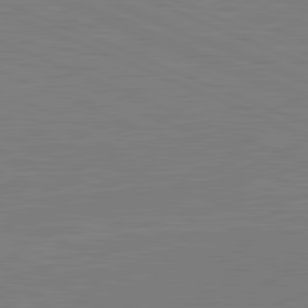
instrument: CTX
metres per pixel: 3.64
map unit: lApd
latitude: 81.5182
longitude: -169.2915
